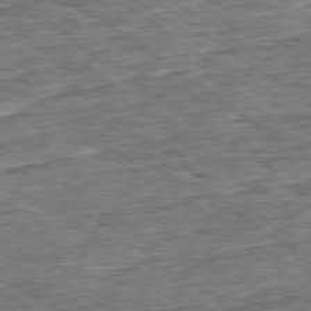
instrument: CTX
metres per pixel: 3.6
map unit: Ap
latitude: -79.2376
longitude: -85.7261
